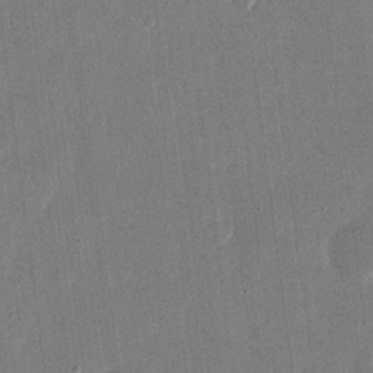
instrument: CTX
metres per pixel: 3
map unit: eHh
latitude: 15.2159
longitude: -70.4601
